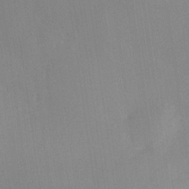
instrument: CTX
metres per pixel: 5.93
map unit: Nhe
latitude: -32.6141
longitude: -117.2726
